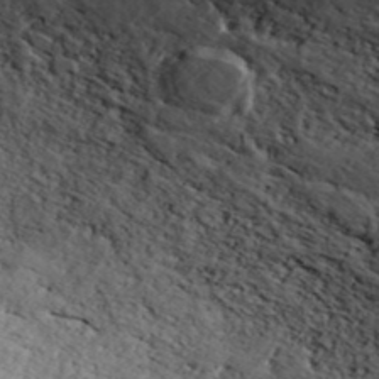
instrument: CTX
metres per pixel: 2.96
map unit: ANa
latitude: 41.4993
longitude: 51.8422
